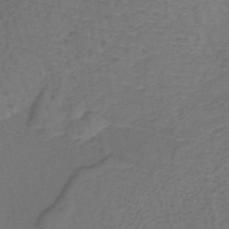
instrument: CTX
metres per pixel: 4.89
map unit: lHb
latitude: -39.8045
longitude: 62.0472
